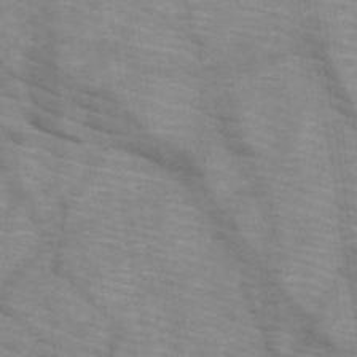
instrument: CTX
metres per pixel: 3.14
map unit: HNb
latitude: -46.9352
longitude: -45.1214
